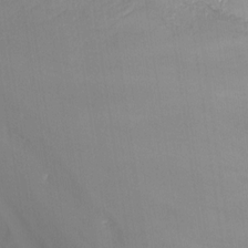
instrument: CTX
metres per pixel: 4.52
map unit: Nhu
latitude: -13.1620
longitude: -69.0648
